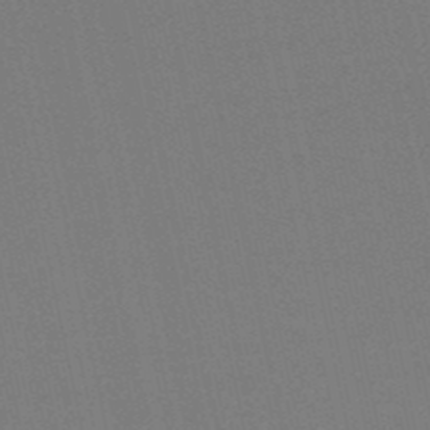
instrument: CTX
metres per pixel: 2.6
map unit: HNb
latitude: -49.7856
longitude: -52.3090
